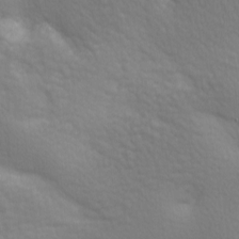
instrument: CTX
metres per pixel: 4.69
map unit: lAa
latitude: -8.1795
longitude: -125.8961
